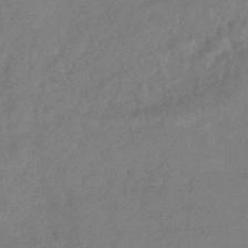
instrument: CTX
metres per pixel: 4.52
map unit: lHb
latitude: -40.6329
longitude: 74.7086
